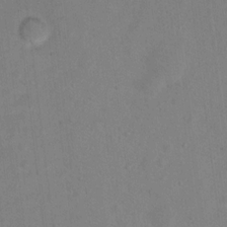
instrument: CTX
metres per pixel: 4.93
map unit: Nhu
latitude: 13.7639
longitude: -36.6113
